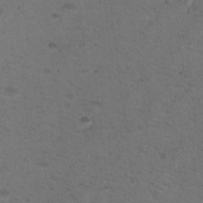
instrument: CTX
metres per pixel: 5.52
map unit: Nhu
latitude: 17.8205
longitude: -30.9325
